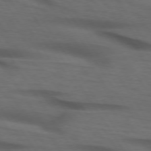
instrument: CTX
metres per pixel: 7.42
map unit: lApd
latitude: 73.9717
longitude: -74.3278
